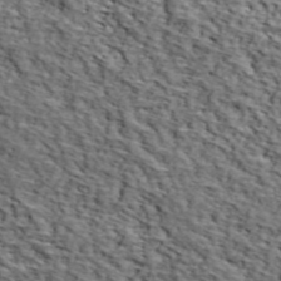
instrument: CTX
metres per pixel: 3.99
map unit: lHvf
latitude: 38.4223
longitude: -87.0647
